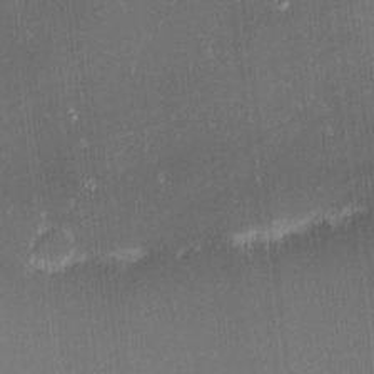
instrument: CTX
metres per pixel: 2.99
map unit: eHh
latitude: -1.8234
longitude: -80.5168
